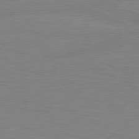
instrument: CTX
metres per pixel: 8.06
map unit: lApd
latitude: 81.7639
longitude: -172.2900
